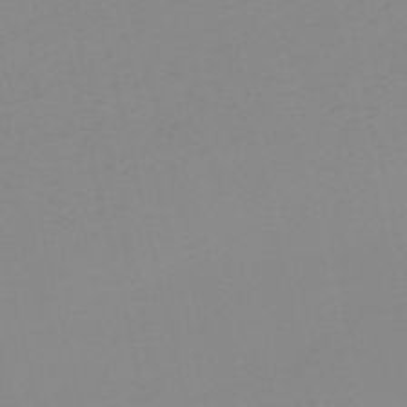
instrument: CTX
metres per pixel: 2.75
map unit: HNb
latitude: -56.1228
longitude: -42.8380
